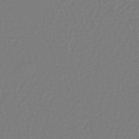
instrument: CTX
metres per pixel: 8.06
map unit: eHh
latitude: -42.1605
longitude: -33.4237
